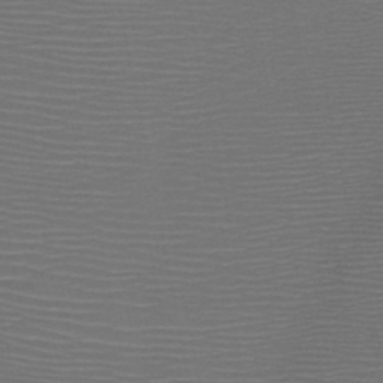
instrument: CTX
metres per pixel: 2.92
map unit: HNb
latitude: -48.2740
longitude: -44.4979
